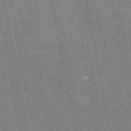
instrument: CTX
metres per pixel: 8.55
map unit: eAb
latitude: 45.6127
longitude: 121.8989
